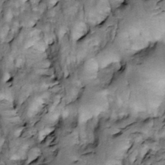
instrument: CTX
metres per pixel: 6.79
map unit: Htu
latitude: -3.5399
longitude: 150.3306
